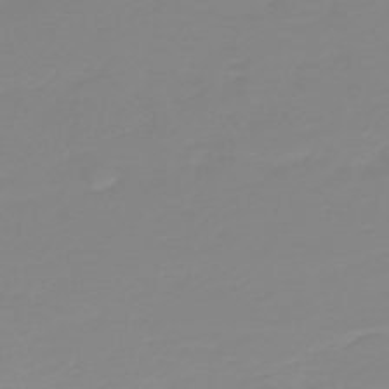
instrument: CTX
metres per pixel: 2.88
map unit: HNb
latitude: -45.0675
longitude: 55.1431
